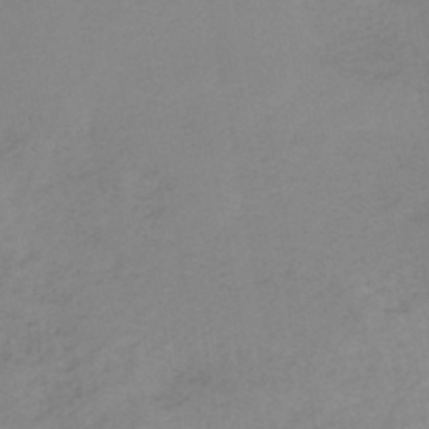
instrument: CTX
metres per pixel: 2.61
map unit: HNb
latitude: -45.3132
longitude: -45.6505
